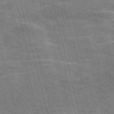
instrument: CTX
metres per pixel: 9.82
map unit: Nve
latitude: -58.9163
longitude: 65.3321
